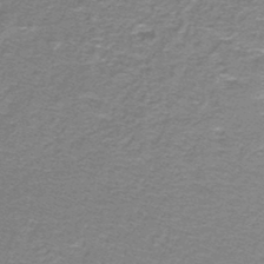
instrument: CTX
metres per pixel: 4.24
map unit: lHb
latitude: -43.1809
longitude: 55.5588
